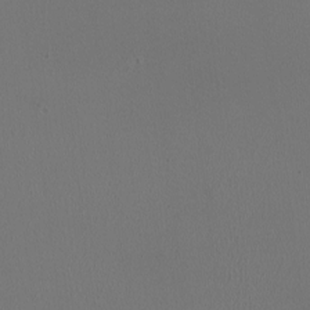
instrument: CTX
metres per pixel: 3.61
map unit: HNhu
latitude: -0.8408
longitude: -0.7624
